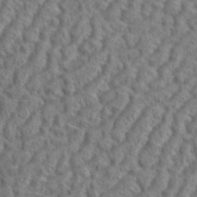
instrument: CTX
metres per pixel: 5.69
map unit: eHh
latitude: 37.3860
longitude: -137.5749
